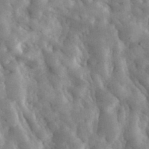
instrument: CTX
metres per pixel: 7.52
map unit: eHh
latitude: 34.7624
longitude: -68.4223
